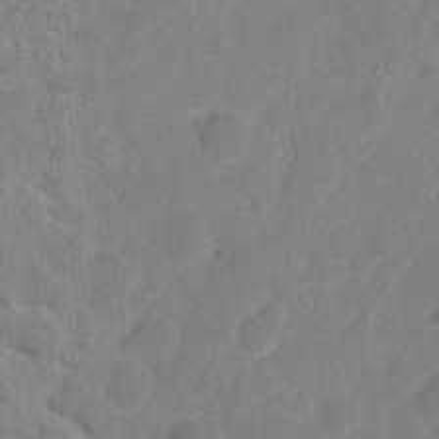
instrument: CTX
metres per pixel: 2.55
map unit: eHh
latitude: 8.5735
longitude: -65.8016
